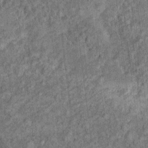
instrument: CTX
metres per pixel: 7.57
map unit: Ht
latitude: 9.7639
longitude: -38.1389
